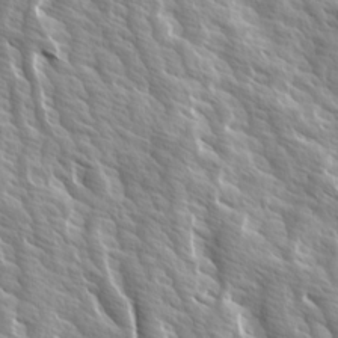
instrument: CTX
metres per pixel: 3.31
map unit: Ave
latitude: 14.5735
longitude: -133.2537
